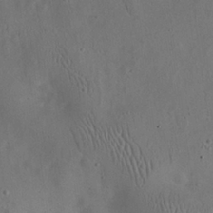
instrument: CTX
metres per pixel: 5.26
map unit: eHh
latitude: 24.9135
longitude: -67.7071
